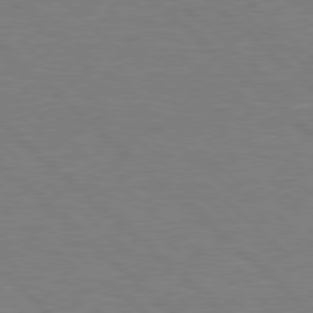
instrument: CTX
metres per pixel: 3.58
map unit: Hpe
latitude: 77.9339
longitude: -152.1956
